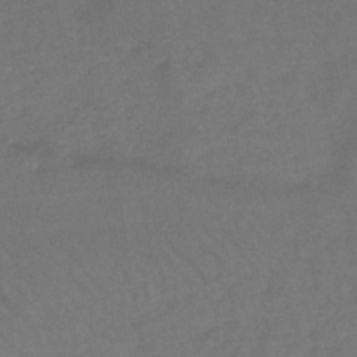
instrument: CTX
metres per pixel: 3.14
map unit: lHb
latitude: -43.5588
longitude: 73.5210
